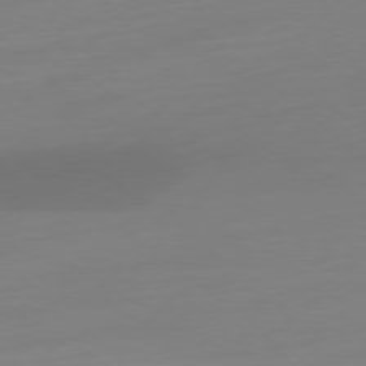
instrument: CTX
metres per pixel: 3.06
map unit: Ap
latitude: -78.4818
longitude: -66.3278
